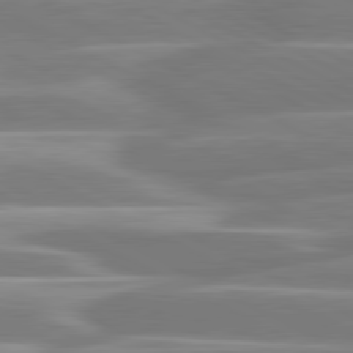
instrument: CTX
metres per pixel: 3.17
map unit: lApd
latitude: 80.8758
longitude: -129.3670
